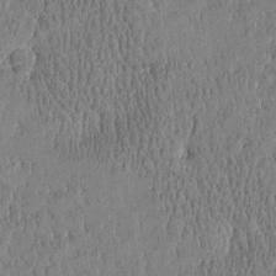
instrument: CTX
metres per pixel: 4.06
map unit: Htu
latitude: -4.7274
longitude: 175.2942
